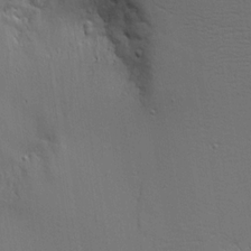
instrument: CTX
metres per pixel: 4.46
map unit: Aa
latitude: 18.9702
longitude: -125.3103
